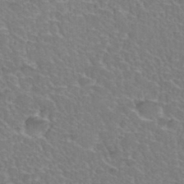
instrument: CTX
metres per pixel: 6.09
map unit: Hto
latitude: 35.5182
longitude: -46.8191
